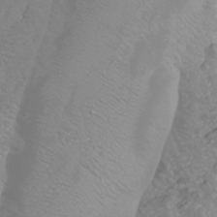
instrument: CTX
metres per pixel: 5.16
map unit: Htu
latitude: -6.2928
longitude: -71.9906
